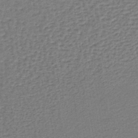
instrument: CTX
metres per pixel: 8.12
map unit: lHb
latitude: -38.0661
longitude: 60.0472
